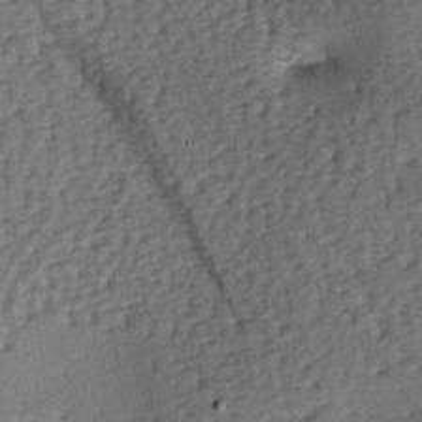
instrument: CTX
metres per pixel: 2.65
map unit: lAa
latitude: -7.6344
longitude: -125.6316
